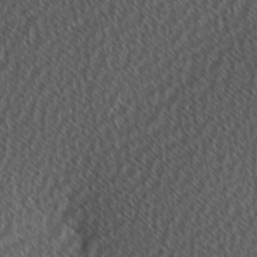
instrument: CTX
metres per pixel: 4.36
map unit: Hve
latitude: 2.3278
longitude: -121.1403
